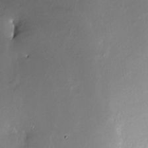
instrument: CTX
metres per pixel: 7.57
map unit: Nve
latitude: -25.1242
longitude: -109.2726
